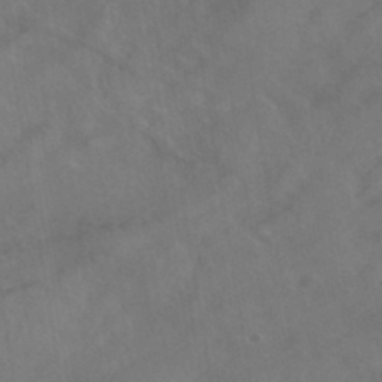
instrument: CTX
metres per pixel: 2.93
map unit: HNhu
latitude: -40.9164
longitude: 97.5588
